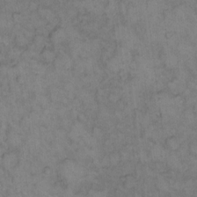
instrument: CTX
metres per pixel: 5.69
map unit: eHh
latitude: 12.8569
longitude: -63.6883
